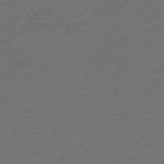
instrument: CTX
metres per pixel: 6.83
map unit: HNb
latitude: -47.5399
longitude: 55.2376
